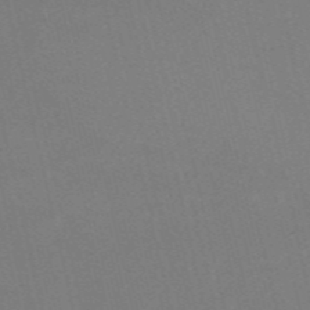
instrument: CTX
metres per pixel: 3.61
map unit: HNb
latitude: -55.7856
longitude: -41.9339
